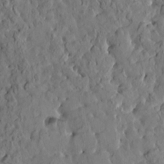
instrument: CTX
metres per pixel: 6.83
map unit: HNhu
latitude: 5.4993
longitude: -0.6868
